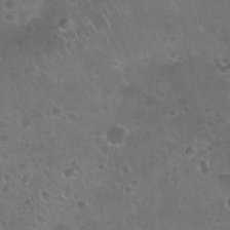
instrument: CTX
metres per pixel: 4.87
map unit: Nhu
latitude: 27.6883
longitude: -62.7058
